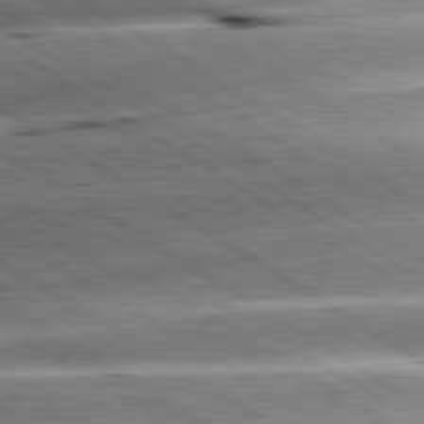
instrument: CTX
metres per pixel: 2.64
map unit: lApd
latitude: 80.4034
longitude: -141.7638
